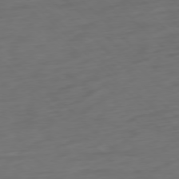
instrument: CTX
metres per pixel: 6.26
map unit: Ap
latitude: -77.6344
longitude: -78.4034
